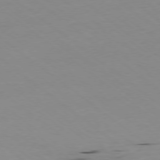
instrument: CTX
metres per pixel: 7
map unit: Ap
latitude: -77.3321
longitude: -72.4223
